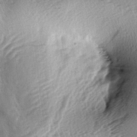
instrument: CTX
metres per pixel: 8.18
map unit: lAa
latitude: -4.3684
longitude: -125.6127
